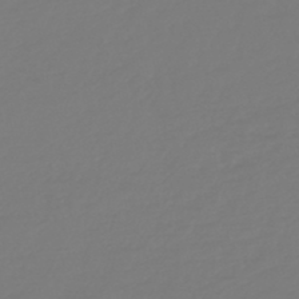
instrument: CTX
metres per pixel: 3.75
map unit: lHb
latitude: -46.4440
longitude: 74.5952
